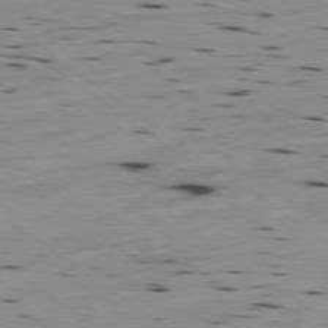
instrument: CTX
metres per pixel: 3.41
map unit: Hpe
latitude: -79.0297
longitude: -23.1403
